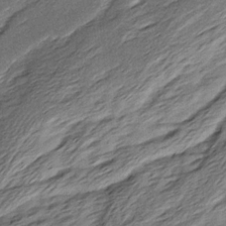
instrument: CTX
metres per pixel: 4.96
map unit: Ave
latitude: 16.1578
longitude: -137.1403
